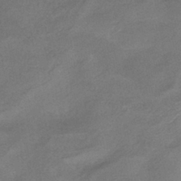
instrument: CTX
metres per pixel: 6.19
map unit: HNhu
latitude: -41.5210
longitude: 92.4062
